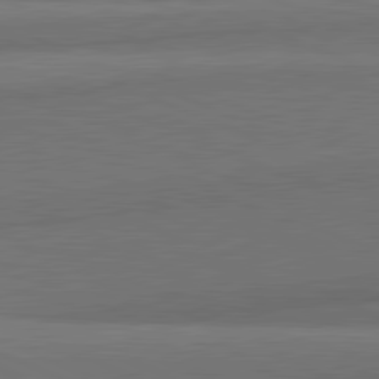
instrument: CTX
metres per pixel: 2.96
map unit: lApd
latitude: 81.8394
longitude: 152.5573
